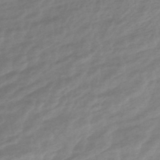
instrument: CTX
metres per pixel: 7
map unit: HNhu
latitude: -44.9920
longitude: 102.2928
